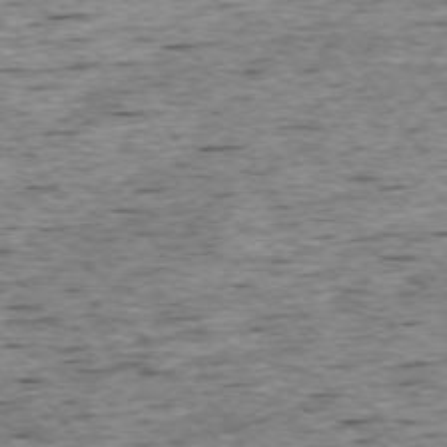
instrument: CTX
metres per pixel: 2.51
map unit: Ap
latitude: -74.4251
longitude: -88.1389
